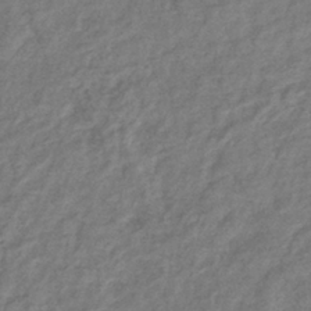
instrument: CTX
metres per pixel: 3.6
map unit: eHb
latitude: -38.1606
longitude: 76.3117
